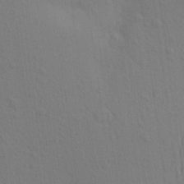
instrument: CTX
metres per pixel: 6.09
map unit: Aa
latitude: 23.5749
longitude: -145.4804
